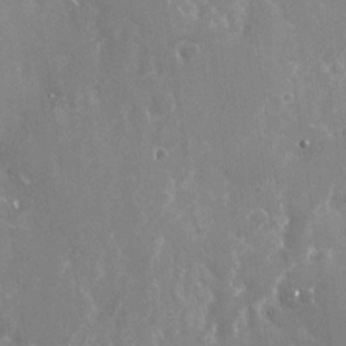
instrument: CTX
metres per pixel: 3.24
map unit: Nhu
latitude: -28.3873
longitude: -80.3467
